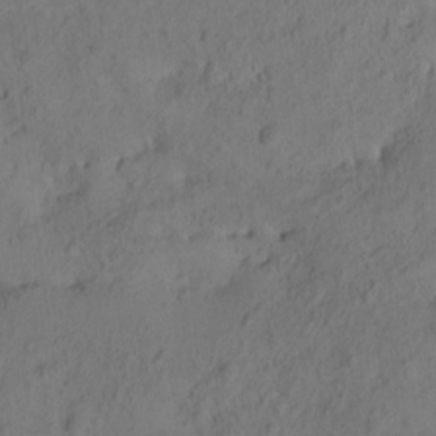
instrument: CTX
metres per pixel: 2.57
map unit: eHh
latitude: -1.6344
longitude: 16.5574
